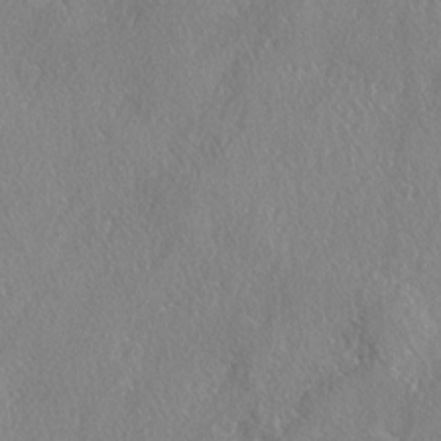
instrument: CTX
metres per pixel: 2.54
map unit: lAvf
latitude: -4.8219
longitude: -109.2159
